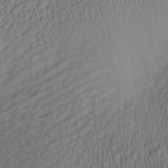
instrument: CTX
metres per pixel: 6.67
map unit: Aa
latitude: 28.5168
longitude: -137.5938
